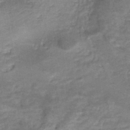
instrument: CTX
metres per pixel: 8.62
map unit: Nhe
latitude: -47.8989
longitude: -170.9514
